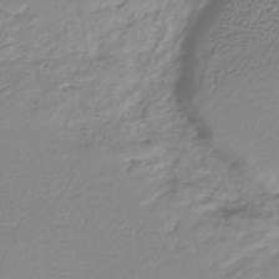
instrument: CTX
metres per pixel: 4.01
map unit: lHb
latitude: -41.4643
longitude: 72.3117
